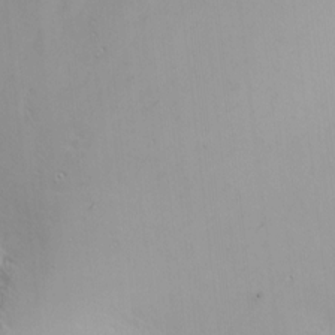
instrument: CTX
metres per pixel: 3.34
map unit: Nhu
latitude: -6.0283
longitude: -90.9136
